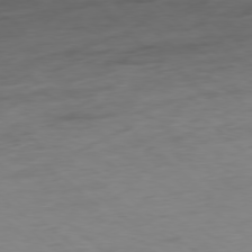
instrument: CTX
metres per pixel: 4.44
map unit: Hpe
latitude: -78.3873
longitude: -18.8002
